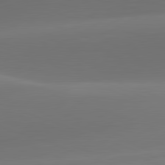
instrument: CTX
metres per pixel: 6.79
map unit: lApd
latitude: 81.9339
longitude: -163.7450
